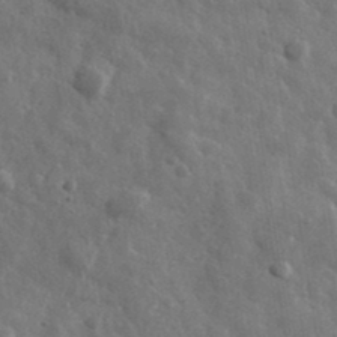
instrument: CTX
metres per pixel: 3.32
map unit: lHvf
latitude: 36.5924
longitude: -89.4238
